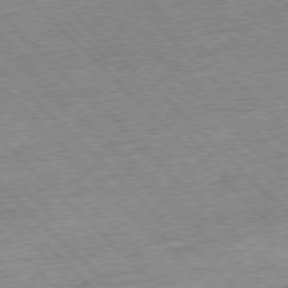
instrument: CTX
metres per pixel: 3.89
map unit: Hpe
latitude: -77.2754
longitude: -15.4238
